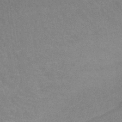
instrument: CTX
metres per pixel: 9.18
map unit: lHb
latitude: -40.8786
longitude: 66.6329
